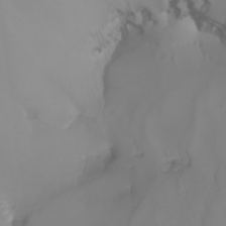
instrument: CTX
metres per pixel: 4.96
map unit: Nhu
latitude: -5.3131
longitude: -93.4615
